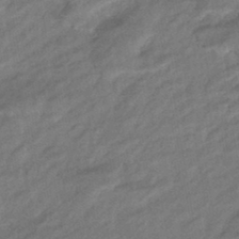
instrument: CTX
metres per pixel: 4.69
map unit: eHb
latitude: -42.2550
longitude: 84.0472
